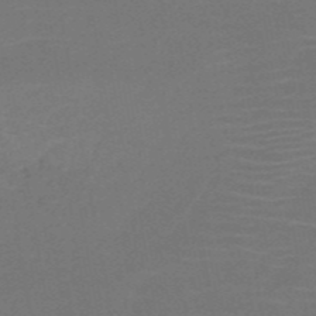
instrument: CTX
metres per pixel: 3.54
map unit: HNb
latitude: -51.5021
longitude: -48.6302
